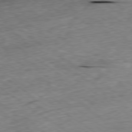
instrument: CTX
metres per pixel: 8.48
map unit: Ap
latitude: -79.7855
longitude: -91.6694
